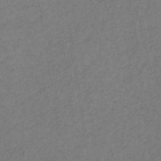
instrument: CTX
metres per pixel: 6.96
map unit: lHb
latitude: -39.1242
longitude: 72.5762
